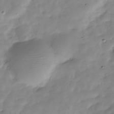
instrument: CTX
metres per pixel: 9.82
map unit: Hve
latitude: -30.5196
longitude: 90.8786
